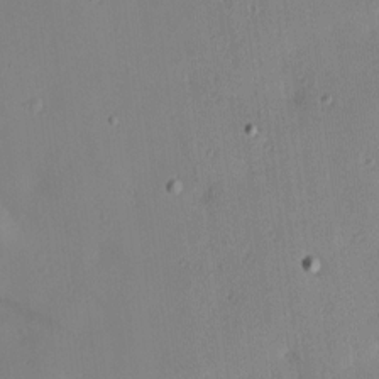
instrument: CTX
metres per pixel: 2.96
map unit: Hve
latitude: 13.6127
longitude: -90.8191
